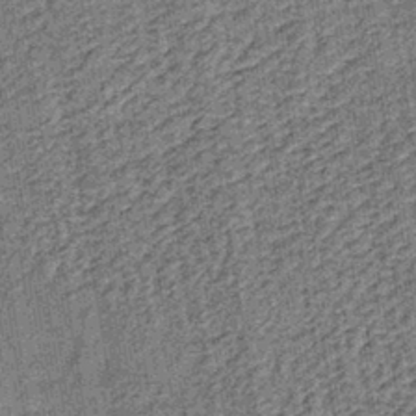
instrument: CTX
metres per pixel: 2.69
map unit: lHb
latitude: -38.8786
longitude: 64.3495
